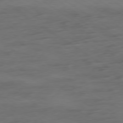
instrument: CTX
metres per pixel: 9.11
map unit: Ap
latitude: -79.8800
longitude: -53.2348
